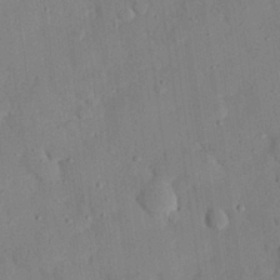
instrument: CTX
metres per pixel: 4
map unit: eHh
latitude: 26.3656
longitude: -79.6883
